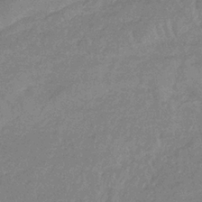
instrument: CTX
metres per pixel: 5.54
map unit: lHb
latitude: -33.2565
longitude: 69.2376
